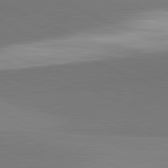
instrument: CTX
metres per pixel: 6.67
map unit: lApd
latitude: 81.9150
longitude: 150.8597
